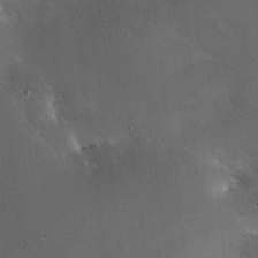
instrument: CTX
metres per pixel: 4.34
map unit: HNhu
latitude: 5.9528
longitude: 14.5007
